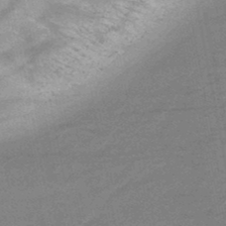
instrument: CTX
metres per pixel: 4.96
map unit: HNb
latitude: -47.2754
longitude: -39.6505
